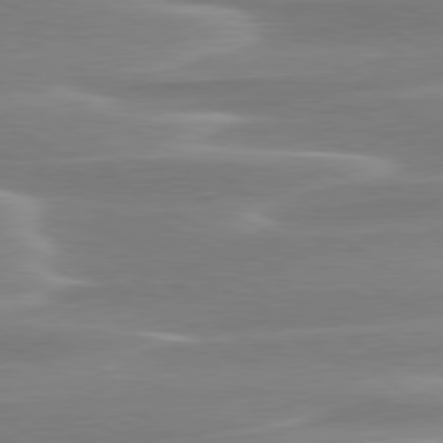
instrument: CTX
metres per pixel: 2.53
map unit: lApd
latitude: 79.6883
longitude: -114.7813
